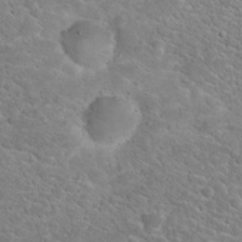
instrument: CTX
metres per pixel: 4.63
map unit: Hto
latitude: 24.5356
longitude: -49.4615
